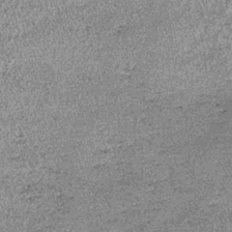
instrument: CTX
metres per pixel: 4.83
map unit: lHb
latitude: -39.3131
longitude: 67.0676
